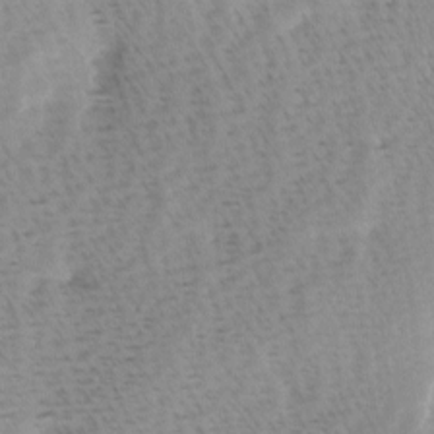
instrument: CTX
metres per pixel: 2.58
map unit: Ave
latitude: 0.8758
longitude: -115.2536
